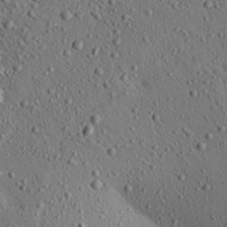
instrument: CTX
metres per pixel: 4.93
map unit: Aa
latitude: 22.3467
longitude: -140.0444
